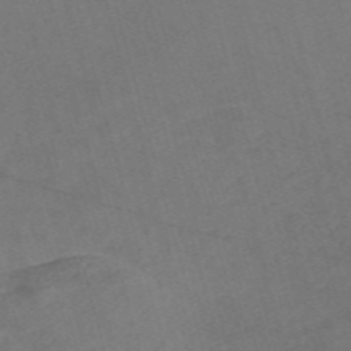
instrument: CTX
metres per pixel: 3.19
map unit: Nve
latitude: -58.3684
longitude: 51.5210
